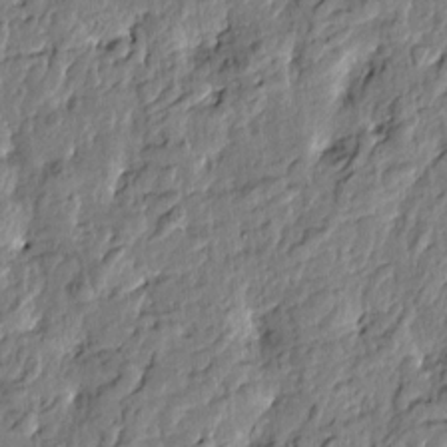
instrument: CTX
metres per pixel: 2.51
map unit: Htu
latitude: -3.1242
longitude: 179.0486
